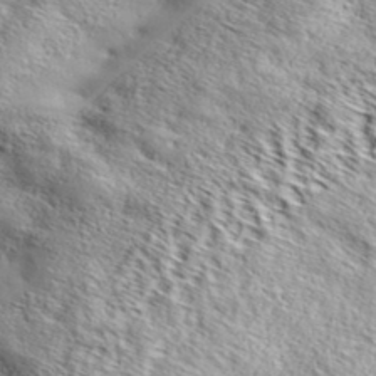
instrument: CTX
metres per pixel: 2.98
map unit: ANa
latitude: 38.4790
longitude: -92.2711
